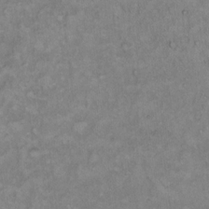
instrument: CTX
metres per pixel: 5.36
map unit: Hto
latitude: 10.9325
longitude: -60.2900
